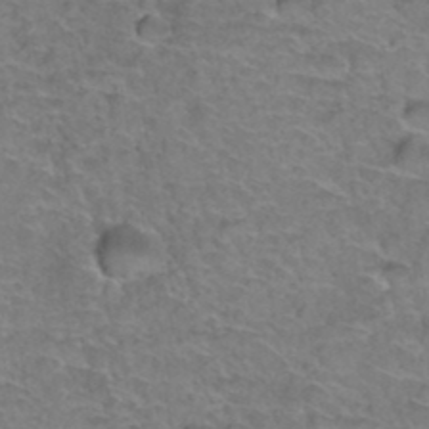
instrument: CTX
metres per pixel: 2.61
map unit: Hto
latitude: 37.1592
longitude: -42.2145
